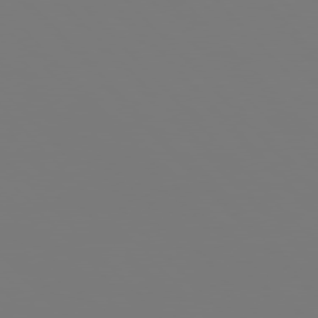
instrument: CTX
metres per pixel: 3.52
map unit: Hpe
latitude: 76.8758
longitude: -161.3481
